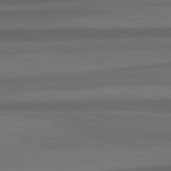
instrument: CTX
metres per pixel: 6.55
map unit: lApd
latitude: 82.8002
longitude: 176.2928
